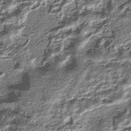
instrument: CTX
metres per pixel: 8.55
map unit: HNhu
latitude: -40.3684
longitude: 107.5210
